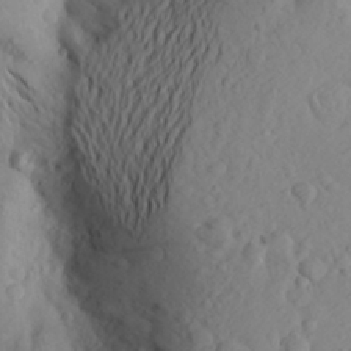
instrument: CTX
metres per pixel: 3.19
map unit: Aa
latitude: 25.9717
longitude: -147.6505
